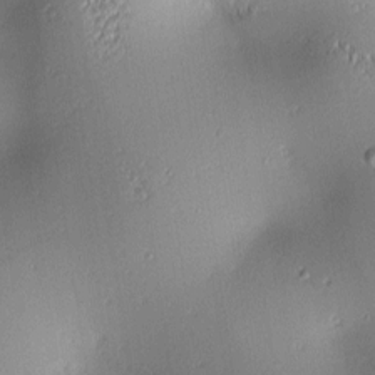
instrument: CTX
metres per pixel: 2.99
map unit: lAa
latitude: 2.3089
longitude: -116.3656
